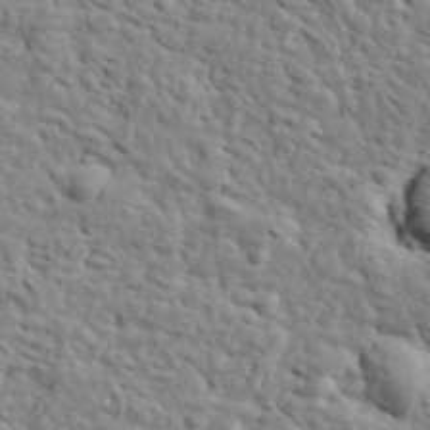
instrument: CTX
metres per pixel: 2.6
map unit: lHvf
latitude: 35.3859
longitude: -86.0444
